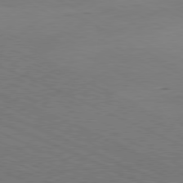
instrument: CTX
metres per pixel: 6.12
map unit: Hpe
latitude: -81.0676
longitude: 15.8045
